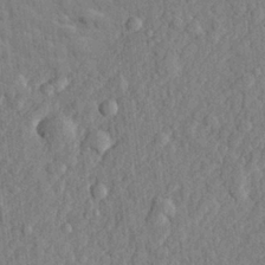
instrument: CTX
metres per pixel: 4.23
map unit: lHvf
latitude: 23.5182
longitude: 142.8030
